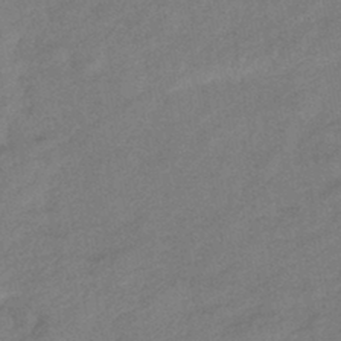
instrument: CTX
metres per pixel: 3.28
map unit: eHb
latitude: -42.0472
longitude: 82.6518
